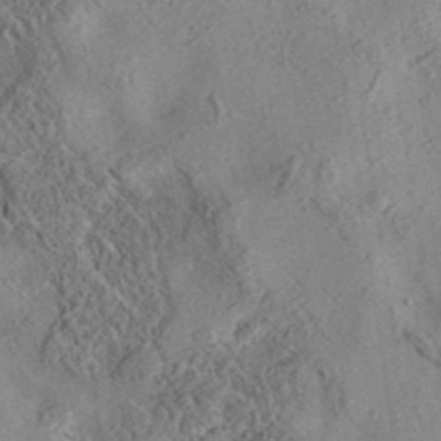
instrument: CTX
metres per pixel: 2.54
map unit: eAb
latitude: 35.9150
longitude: 108.3684
